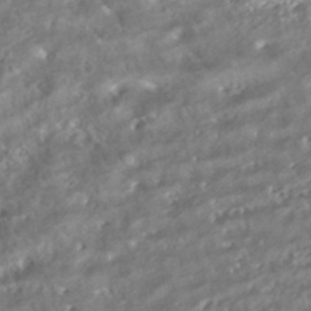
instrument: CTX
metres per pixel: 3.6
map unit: HNhu
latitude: -42.0849
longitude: 103.4454
